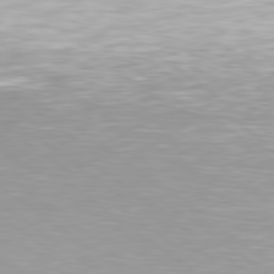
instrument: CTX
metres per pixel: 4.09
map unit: Hpe
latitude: 79.5749
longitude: -128.9136
